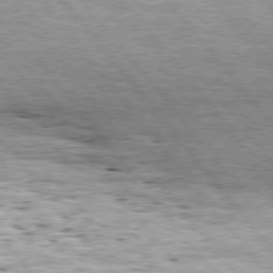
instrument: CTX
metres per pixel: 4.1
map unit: Hpe
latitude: 75.2537
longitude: -139.6127
